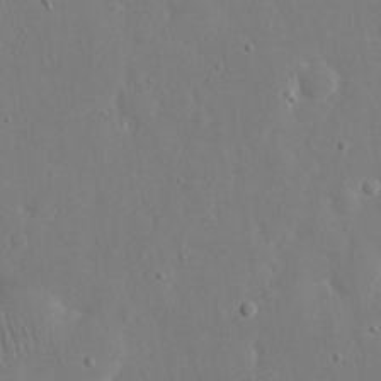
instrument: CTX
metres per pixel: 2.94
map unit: eHh
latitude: 17.0270
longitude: -70.9891
